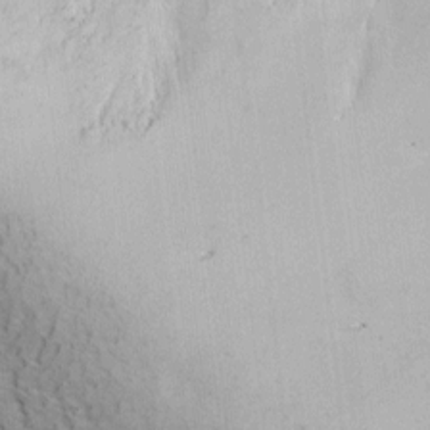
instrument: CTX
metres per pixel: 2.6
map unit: eHh
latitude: 2.8947
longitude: -78.8947
